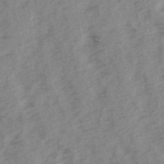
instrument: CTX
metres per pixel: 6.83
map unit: Ave
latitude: 15.1026
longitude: -103.3481
